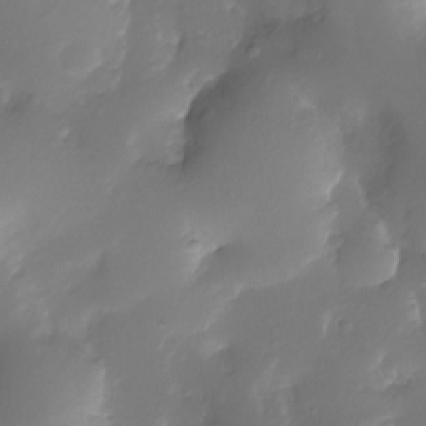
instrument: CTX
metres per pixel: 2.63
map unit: Nhu
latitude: -10.5574
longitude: -35.8205
